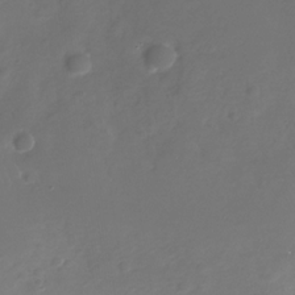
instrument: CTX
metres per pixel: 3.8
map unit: Nhe
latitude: -33.1620
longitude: -88.2901
